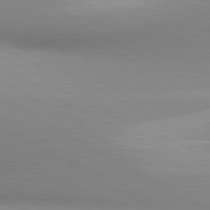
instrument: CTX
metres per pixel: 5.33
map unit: lApd
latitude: 80.6113
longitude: 135.5966
